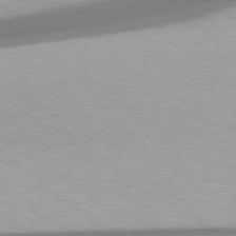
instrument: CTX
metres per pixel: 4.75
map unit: Hpe
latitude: 78.9703
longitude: -134.1955
